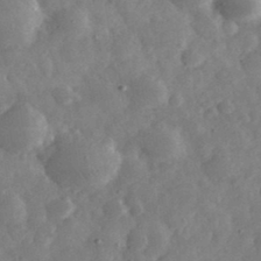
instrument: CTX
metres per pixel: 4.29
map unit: eHh
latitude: 34.4034
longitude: -69.1403
